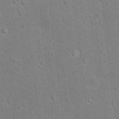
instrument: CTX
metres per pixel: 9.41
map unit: Hto
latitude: 12.1767
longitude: -36.4223
